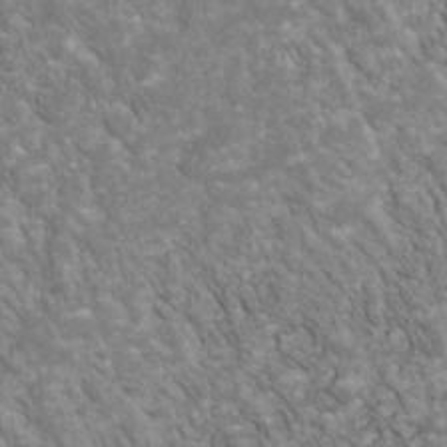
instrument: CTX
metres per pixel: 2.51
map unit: Nhu
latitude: -39.9745
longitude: -83.3859
